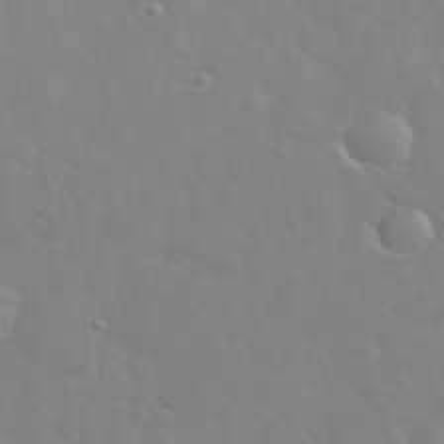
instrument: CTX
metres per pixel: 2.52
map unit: eHh
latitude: 35.7449
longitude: -60.1578
